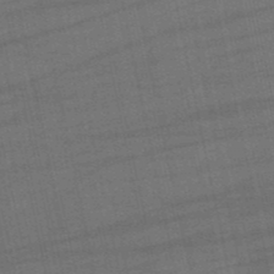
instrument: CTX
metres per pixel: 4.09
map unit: eHb
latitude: -50.4629
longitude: 78.6140
